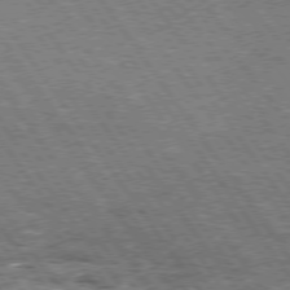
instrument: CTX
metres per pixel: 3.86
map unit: Hpe
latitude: 74.6491
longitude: -150.1011
